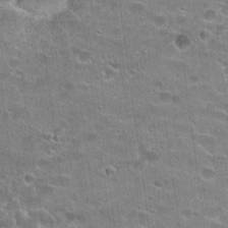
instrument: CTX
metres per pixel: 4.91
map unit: Hto
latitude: 22.4979
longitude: -42.9514
